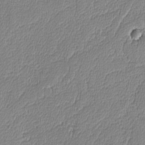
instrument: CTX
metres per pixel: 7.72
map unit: lAvf
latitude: -8.3684
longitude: -114.1010
